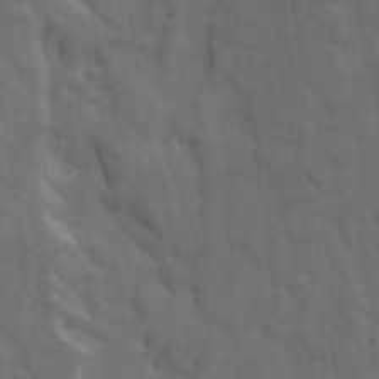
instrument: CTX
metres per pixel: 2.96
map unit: Ave
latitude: 12.0633
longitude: -104.4979
